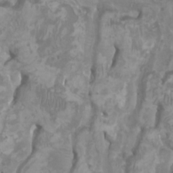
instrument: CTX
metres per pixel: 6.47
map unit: HNhu
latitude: 2.4223
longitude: -2.1011
